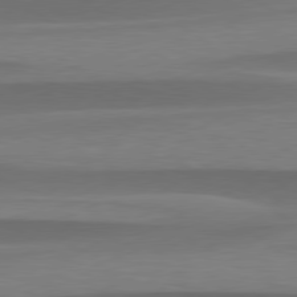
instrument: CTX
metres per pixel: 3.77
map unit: lApd
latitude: 79.3104
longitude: -94.6680
